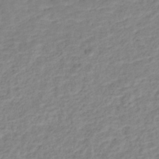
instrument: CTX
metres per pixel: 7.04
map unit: Nhe
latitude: -46.2172
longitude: 152.5573
